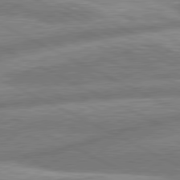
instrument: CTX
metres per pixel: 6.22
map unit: lApd
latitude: 80.8191
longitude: -167.5749
